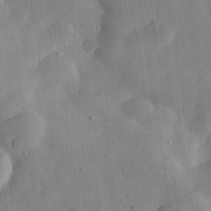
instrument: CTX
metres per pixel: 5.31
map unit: eHh
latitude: 30.0633
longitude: -75.5182
